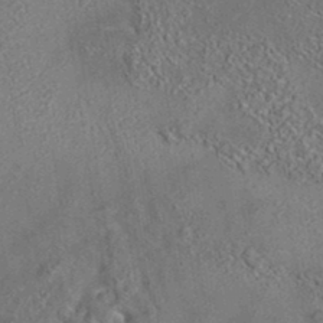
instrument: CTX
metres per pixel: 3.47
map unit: eAb
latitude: 35.3670
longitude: 111.8233
